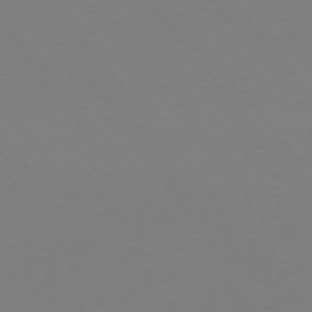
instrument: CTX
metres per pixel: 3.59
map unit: Ap
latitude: -74.6330
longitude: -74.1956
